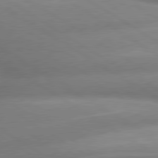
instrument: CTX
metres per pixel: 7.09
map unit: lApd
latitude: 80.0444
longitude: -162.4223
